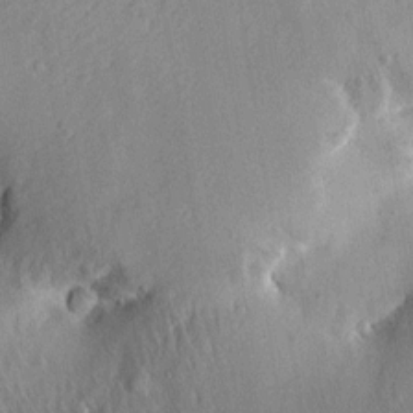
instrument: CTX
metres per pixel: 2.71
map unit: Aa
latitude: 12.9325
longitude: -141.5938
